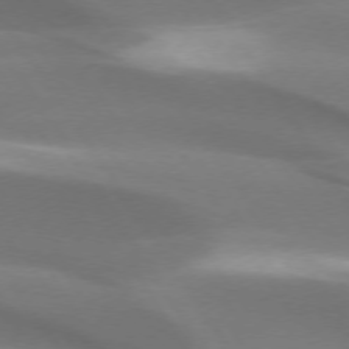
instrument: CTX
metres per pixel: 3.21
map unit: lApd
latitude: 73.7072
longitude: -51.0458
